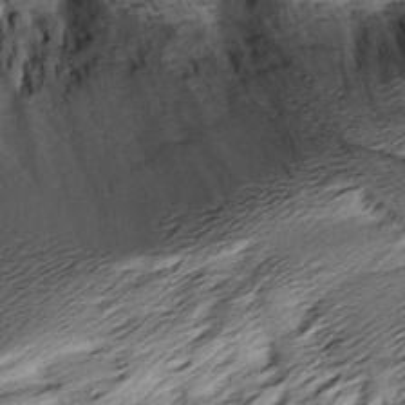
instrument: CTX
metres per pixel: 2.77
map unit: Aa
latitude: 8.8191
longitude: -141.1781
